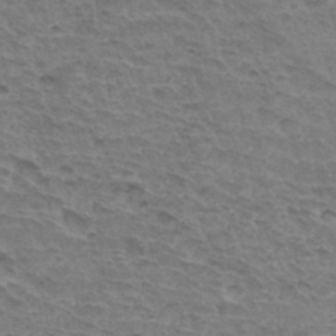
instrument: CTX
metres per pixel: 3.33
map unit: Hto
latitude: 33.8394
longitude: -45.6505
